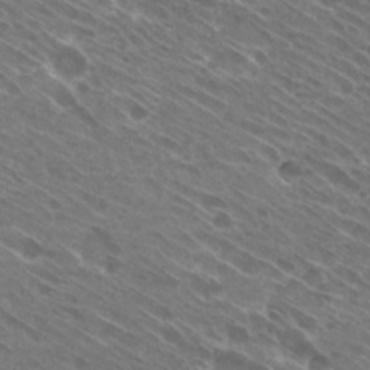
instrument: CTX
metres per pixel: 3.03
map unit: Hto
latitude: 29.2537
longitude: -44.2333
